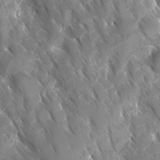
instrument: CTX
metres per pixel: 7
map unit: Ave
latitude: -10.9542
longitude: -118.8947
